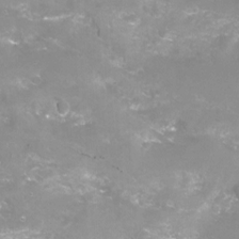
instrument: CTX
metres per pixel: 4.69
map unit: Nhu
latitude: -13.4266
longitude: -56.6490
